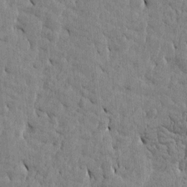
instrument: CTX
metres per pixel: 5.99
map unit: Htu
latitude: -4.5384
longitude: 176.9920
